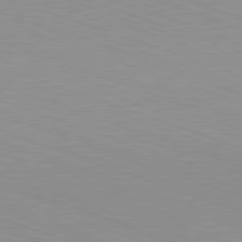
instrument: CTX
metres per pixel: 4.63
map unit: Hpe
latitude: -82.5951
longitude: 5.5210
